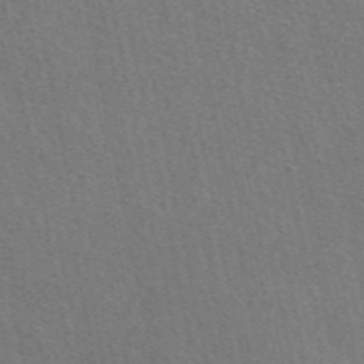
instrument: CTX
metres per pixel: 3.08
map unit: eAb
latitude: 51.5182
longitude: 114.9542
